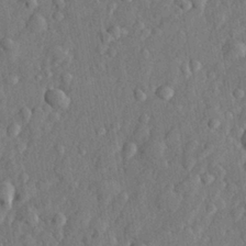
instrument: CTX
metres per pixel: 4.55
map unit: lHvf
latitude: 22.8947
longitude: 143.6532
